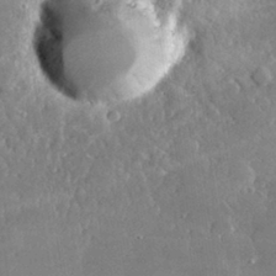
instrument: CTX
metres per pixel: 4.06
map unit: lHvf
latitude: 30.9136
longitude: -93.3481
